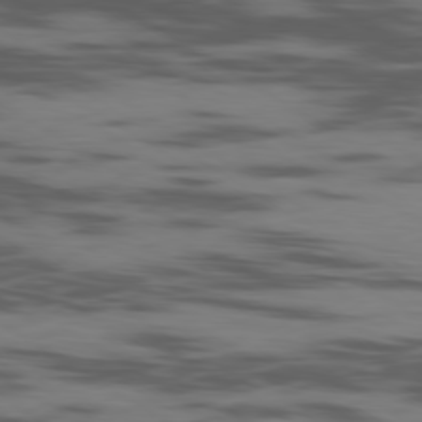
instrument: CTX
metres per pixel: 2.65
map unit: Ap
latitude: -80.2551
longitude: -102.8947
